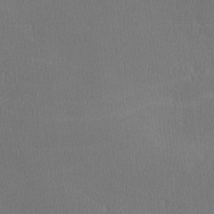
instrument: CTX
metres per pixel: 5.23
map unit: lHvf
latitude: -11.6155
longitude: -99.8394
